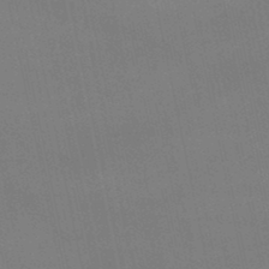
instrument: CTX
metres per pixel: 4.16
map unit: lHb
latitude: -45.5777
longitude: 58.4817
